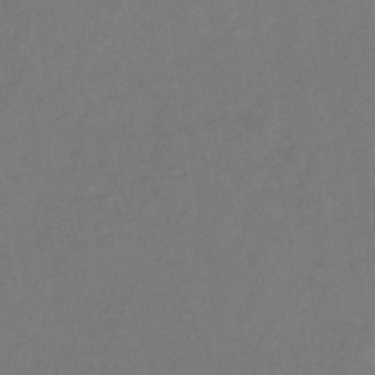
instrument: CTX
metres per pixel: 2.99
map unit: eHb
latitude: -34.2739
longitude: 75.0676
